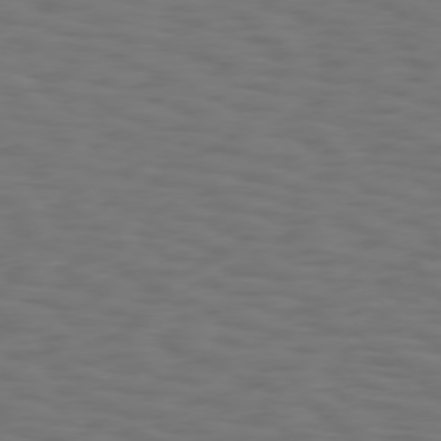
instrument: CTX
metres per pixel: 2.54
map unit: Hpe
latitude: 75.5371
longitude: -132.4601
